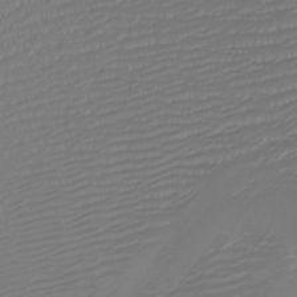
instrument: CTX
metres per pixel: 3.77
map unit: Htu
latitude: -7.3509
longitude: -65.9528
